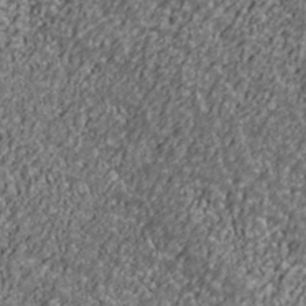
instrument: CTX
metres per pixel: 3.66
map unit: Ave
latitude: 41.1970
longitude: -111.7828
